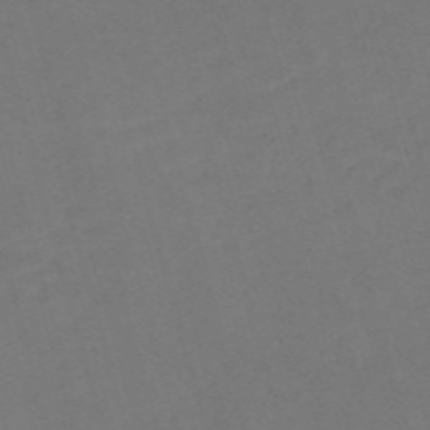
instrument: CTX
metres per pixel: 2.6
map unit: Nve
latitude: -58.9163
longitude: 58.4062
